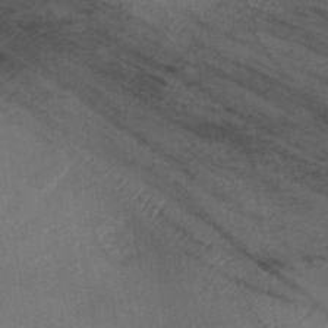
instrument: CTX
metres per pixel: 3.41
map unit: lHb
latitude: -34.9731
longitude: 66.8975
